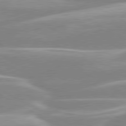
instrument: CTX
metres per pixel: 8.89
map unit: lApd
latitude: 80.1200
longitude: -129.7449
